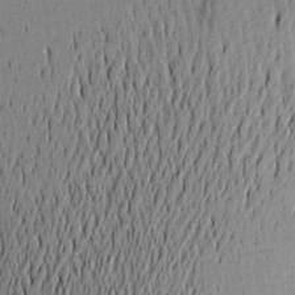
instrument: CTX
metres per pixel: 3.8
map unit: Aa
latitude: 18.4412
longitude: -142.9892
